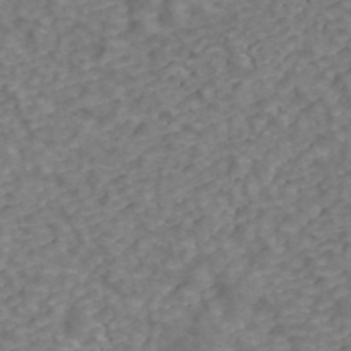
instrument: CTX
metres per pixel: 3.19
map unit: ANa
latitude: 43.9339
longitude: 28.8975
